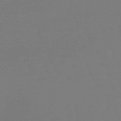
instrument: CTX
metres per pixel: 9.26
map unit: eHb
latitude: -50.1795
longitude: 77.6911
